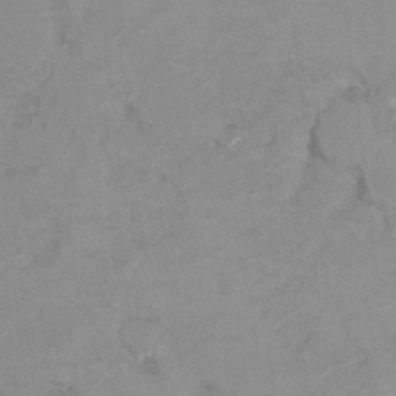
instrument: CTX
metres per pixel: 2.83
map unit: Hto
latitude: 7.7639
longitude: -35.2914
